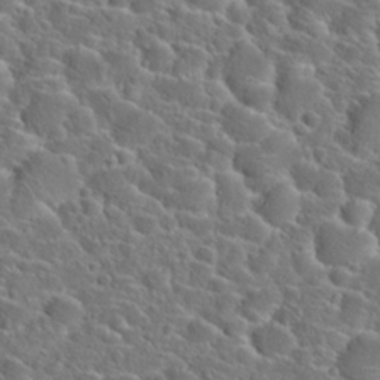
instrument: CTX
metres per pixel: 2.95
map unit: Hto
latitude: 23.7638
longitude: -45.1970
